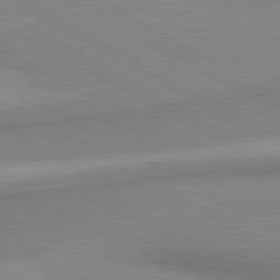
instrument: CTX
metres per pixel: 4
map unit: lApd
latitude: 80.7246
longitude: 163.6722
